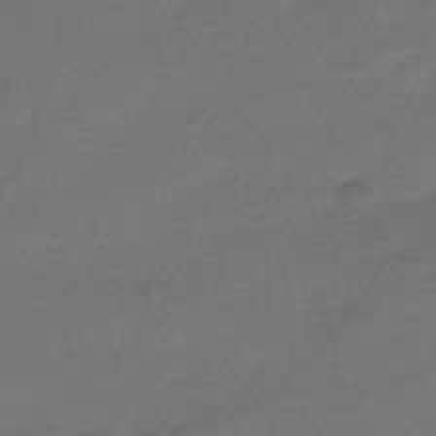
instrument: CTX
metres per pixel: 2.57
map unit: HNhu
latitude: -39.7100
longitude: 94.7652
